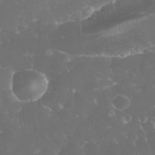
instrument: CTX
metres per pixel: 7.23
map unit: eHh
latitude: 32.6679
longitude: -63.4238
